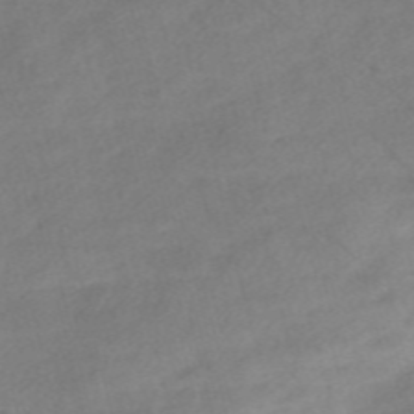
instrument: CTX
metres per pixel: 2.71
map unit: Nve
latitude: -57.6344
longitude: 53.6910
